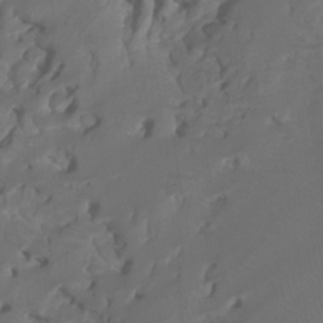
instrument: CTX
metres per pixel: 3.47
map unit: Htu
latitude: -7.3320
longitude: -66.4034
